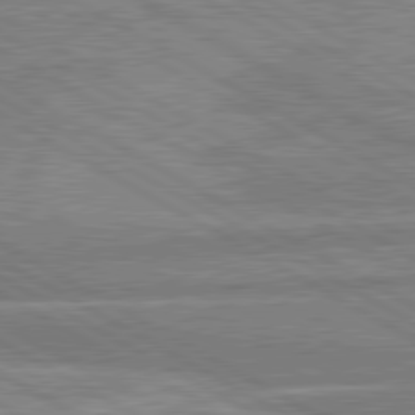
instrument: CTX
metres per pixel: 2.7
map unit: lApd
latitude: 80.4790
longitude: -171.2537
